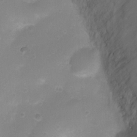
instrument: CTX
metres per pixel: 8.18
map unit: Ht
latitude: 4.3467
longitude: -20.3467
